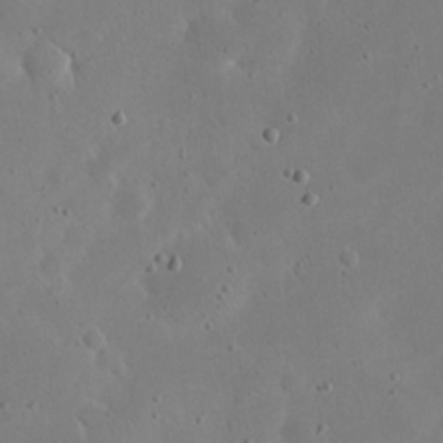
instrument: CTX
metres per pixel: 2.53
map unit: eHh
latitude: 21.4427
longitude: -68.8569
